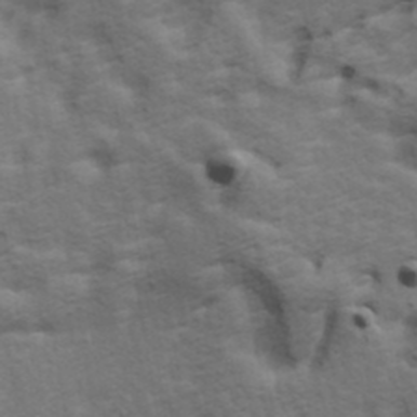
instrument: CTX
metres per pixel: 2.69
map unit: Hve
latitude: 24.0822
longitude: -97.1214
